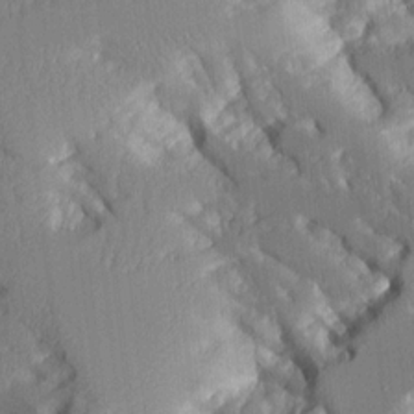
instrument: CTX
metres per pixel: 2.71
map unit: Aa
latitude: 12.2901
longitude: -125.8961
